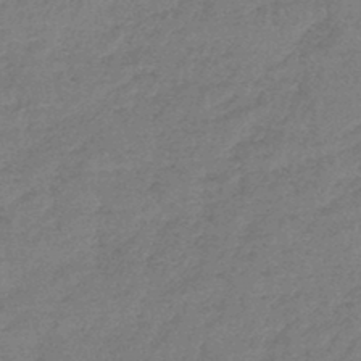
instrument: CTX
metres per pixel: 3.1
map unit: lHb
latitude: -44.8597
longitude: 69.9745
